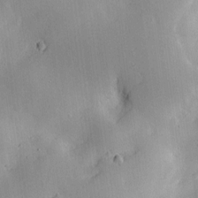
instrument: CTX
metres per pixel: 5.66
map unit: Htu
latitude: -8.8030
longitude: 176.5007
